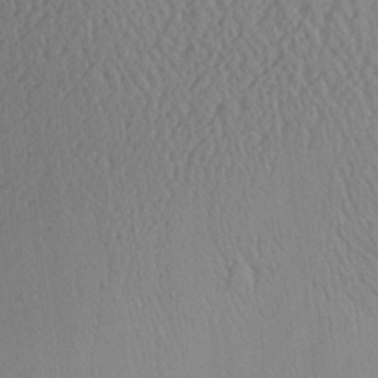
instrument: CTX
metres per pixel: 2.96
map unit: Aa
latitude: 25.0647
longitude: -136.2334
